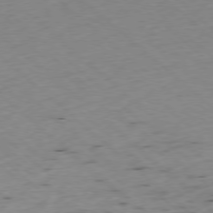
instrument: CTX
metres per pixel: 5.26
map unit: Ap
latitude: -78.0283
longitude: -60.1200
